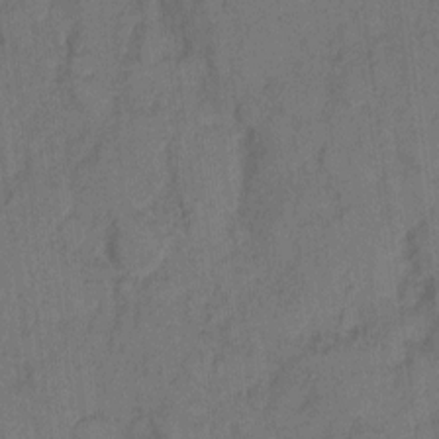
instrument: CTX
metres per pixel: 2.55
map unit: eHh
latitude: 8.1011
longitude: -65.7827
